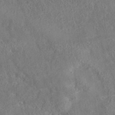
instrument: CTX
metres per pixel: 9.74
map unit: eAb
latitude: 35.6505
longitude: 111.3698
